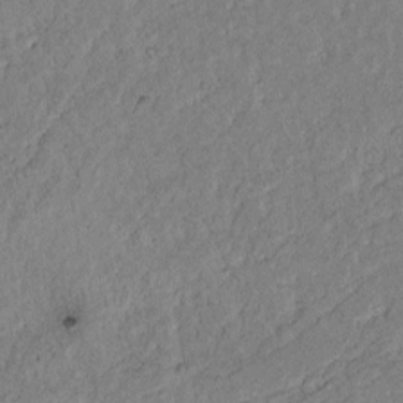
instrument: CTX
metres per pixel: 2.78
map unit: lAvf
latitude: 7.8205
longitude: 163.9367
